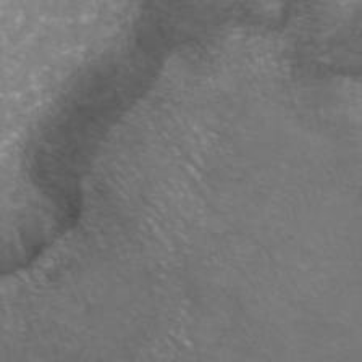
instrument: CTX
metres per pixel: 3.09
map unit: ANa
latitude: 42.3845
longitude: 25.7666
